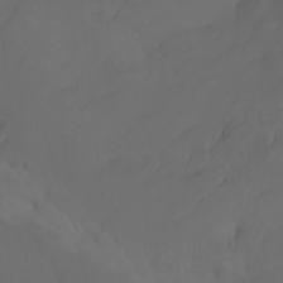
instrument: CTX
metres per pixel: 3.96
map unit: Nhu
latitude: -7.3509
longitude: -81.8394
